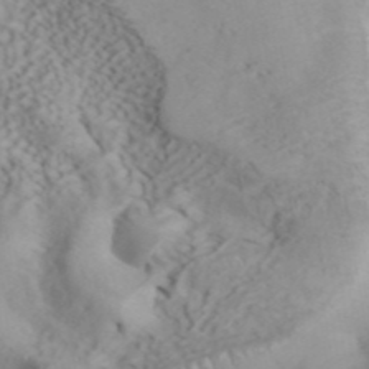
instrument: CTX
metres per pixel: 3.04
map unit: ANa
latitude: 42.9514
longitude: 54.2173
